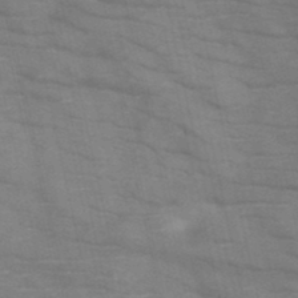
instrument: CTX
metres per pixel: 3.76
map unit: HNb
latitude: -46.9919
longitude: -48.2334
